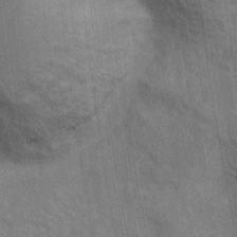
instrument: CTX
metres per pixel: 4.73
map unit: Hto
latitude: 14.9703
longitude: -34.4034
